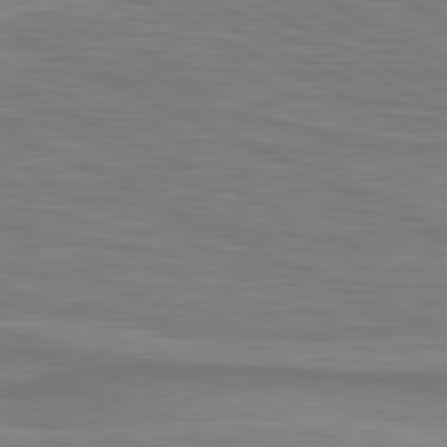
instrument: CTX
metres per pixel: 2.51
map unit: lApd
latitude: 81.0836
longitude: 172.0472
